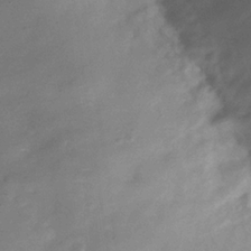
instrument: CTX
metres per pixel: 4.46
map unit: Hve
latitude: -32.1795
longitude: 90.0850
